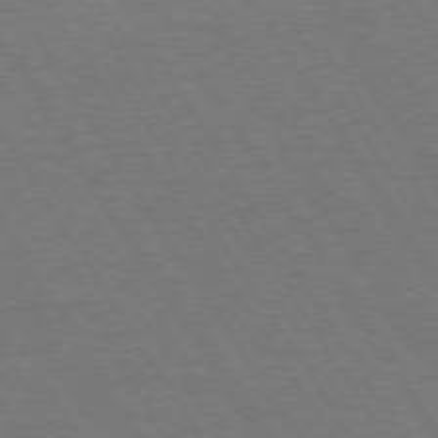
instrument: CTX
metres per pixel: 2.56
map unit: Hpe
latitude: 73.3860
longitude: -123.8394
